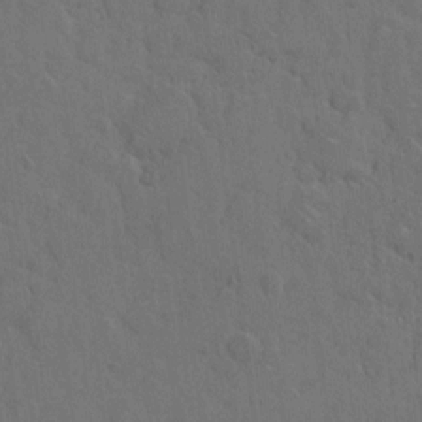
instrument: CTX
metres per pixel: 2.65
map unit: Hto
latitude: 7.3671
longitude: -62.8191
